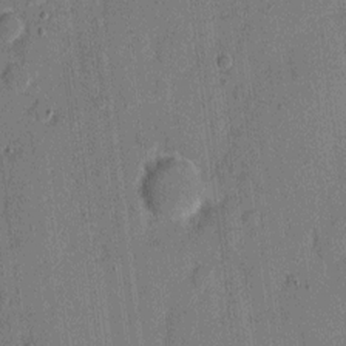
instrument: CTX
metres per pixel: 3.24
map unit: eHh
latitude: 7.3482
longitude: -66.5734
